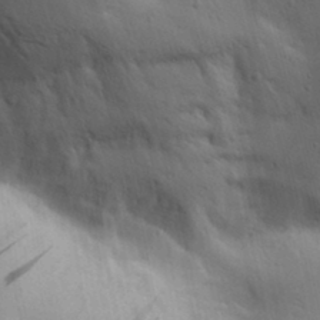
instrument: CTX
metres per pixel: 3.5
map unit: lAa
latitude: 18.6679
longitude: -138.5735
